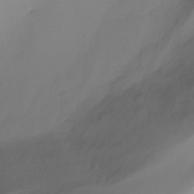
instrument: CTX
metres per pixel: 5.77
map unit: Ht
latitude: -16.3685
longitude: -50.6490
